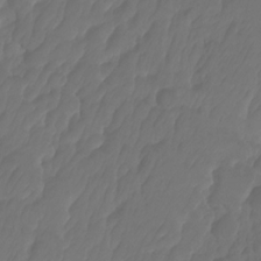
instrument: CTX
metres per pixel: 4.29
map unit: HNhu
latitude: -24.3306
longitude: 50.3306
